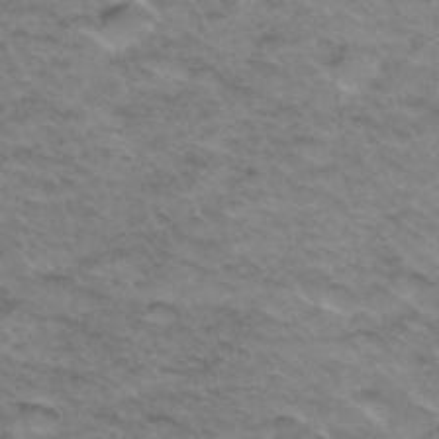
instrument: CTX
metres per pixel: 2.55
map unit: Hto
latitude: 34.0255
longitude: -48.3845
